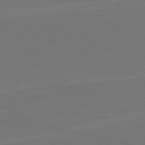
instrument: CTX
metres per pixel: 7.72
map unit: lApd
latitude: 79.8584
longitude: 161.8045
